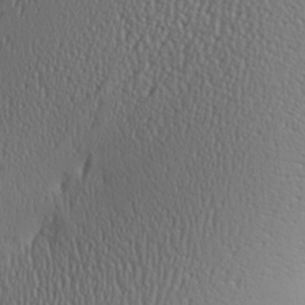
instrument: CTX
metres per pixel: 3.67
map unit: Aa
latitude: 24.7435
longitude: -135.6316
